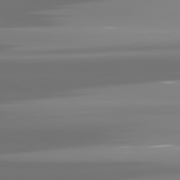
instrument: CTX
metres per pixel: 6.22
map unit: lApd
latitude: 81.8016
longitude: -137.4238
